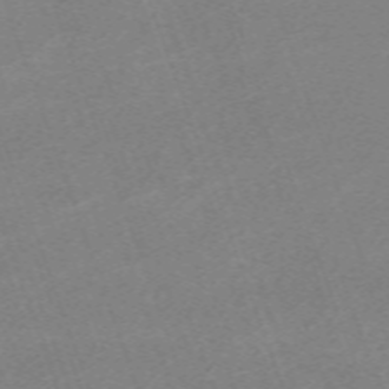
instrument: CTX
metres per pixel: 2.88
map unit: eHh
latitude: -64.6519
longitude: 50.7841
